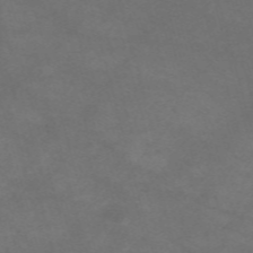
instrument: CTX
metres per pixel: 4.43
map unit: Nve
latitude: -58.7085
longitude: 59.9556
